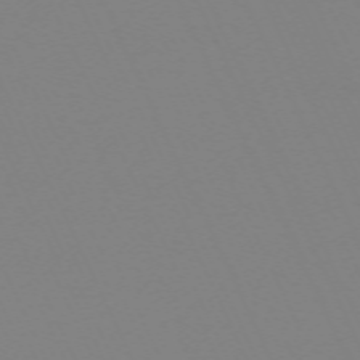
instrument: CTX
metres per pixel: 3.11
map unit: Hpe
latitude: -70.2173
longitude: 16.2362
